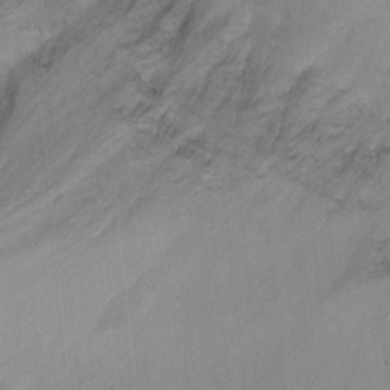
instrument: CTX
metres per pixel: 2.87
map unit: Hto
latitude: -12.4818
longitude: -39.0269
